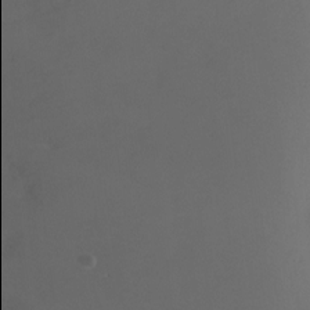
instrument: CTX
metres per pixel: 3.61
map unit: Ht
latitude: -0.5196
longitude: -17.9906
